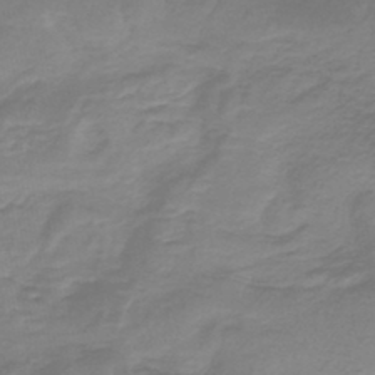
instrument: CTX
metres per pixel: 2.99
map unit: lHb
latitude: -42.3684
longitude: 63.5966
